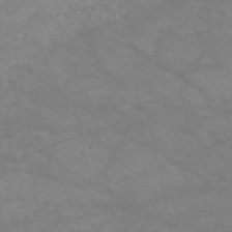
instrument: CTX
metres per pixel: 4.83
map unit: HNb
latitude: -53.4454
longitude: -41.5749
